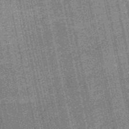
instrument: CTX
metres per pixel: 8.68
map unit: HNb
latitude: -51.6155
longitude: -49.7828
